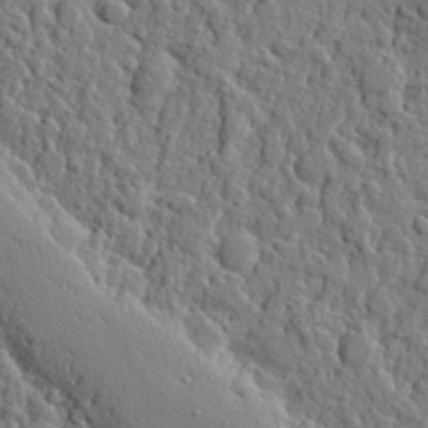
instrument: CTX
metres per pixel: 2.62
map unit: eHh
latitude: 26.9892
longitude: -78.2901
